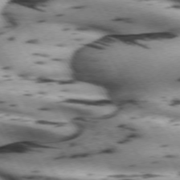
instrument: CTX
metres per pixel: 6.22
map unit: lApd
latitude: 71.7449
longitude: -52.2334
